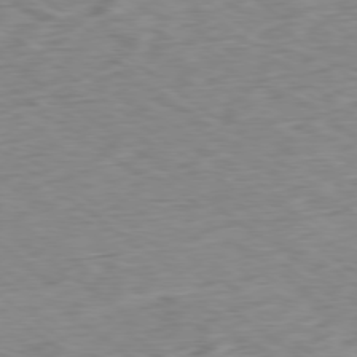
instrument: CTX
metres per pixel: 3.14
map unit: Ap
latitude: -78.9163
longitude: -79.5371
